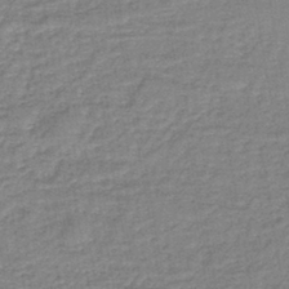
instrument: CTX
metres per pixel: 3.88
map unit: lHb
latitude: -41.3698
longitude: 66.8786
